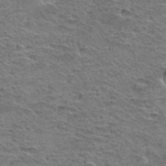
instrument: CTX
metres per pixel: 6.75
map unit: Hto
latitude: 33.3293
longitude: -39.5938
